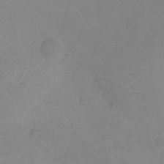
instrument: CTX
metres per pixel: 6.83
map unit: Ht
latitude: -9.5399
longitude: -34.5734
